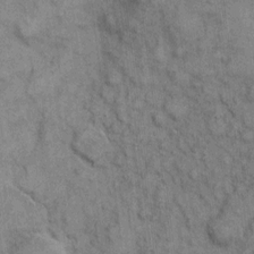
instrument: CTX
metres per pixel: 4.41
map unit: eHh
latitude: 7.1592
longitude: -64.3278
